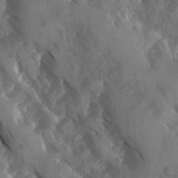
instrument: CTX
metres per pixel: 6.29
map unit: Ave
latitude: -10.5007
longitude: -118.6112
